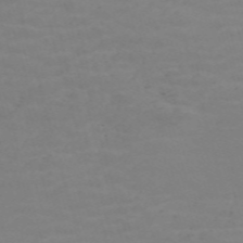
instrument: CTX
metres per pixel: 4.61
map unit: Nve
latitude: -59.2375
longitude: 60.5952
